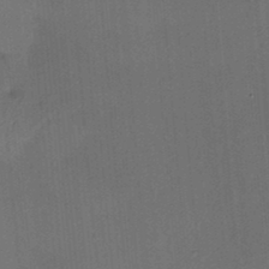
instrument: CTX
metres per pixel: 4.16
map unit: HNhu
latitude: 12.6869
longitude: 10.8219
